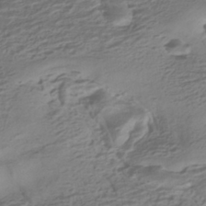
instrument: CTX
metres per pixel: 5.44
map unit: HNhu
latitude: -42.5384
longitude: 100.9163
